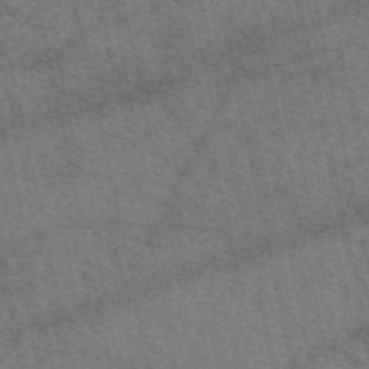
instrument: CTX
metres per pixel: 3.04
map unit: eAb
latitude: 50.9513
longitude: 114.0472
